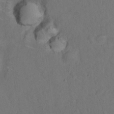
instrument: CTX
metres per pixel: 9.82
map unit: Nhu
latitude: 13.9717
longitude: -36.3467
